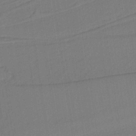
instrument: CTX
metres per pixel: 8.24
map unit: lHb
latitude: -38.1606
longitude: 56.1039
